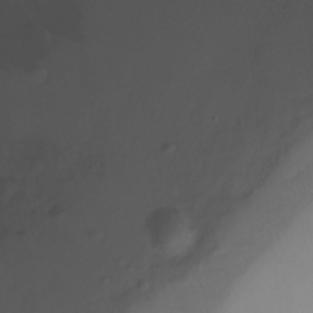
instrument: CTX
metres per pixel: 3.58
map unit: Ht
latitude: -6.5384
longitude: -34.2522
